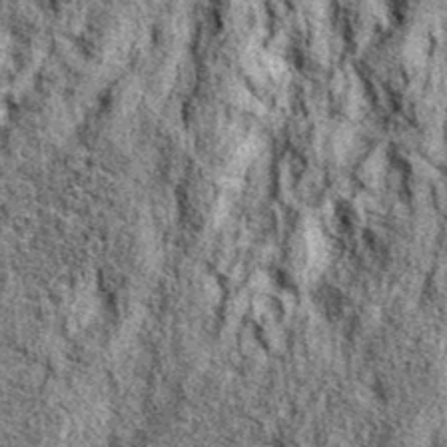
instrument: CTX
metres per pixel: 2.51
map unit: eAb
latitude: 37.8205
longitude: 105.8800
